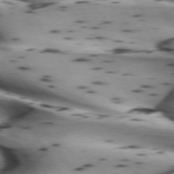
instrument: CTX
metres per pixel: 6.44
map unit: lApd
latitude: 72.6491
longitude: -52.8191
